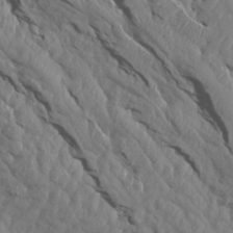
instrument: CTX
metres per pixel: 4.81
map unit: Aa
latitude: 14.8947
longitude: -143.0081
